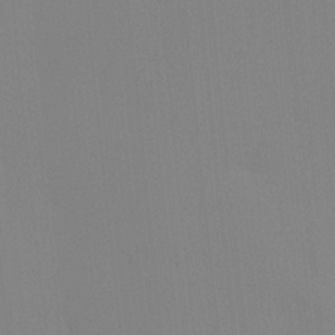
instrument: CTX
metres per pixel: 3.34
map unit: Ave
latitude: 3.0836
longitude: -112.7057
